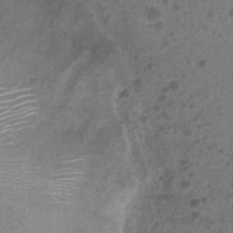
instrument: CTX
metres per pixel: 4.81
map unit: Nhu
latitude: 2.8380
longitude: -15.5372
